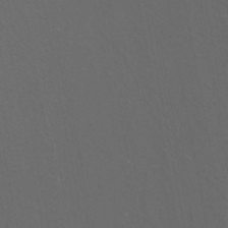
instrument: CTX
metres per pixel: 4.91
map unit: eHh
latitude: -44.2551
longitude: -28.7435
